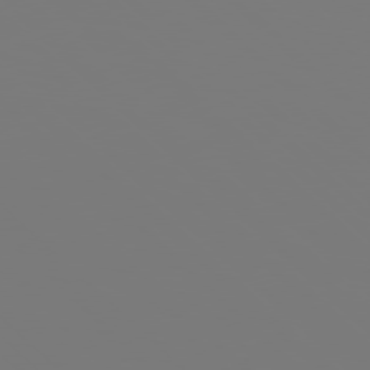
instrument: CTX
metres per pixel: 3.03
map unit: Hpe
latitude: 78.0633
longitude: 179.0864
